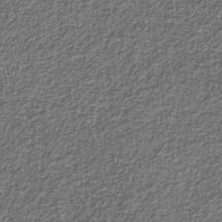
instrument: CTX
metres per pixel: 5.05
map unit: eAb
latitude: -39.6155
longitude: 51.4454
